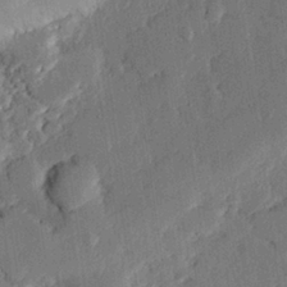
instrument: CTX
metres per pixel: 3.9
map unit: eHh
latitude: 28.0444
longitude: -82.3656
